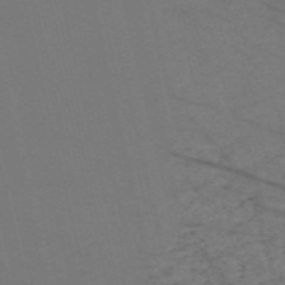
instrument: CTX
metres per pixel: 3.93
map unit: Nve
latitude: -58.7652
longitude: 61.0298
